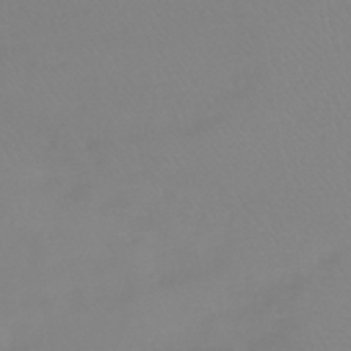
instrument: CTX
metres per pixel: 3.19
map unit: HNb
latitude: -44.9353
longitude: 54.6141
